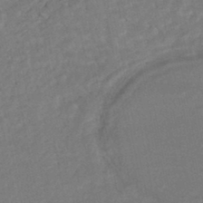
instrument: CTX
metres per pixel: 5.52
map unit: HNhu
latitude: -46.7085
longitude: 98.2172
